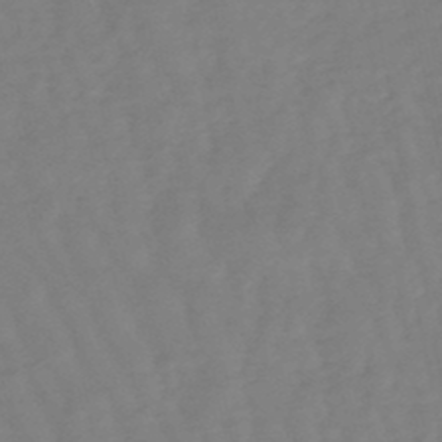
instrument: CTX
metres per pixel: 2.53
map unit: eHb
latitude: -49.2943
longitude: 77.5966
